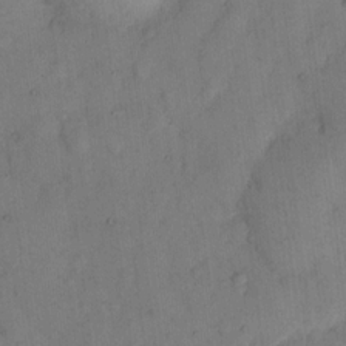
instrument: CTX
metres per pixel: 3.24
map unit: eHh
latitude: 12.8569
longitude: -62.6491
